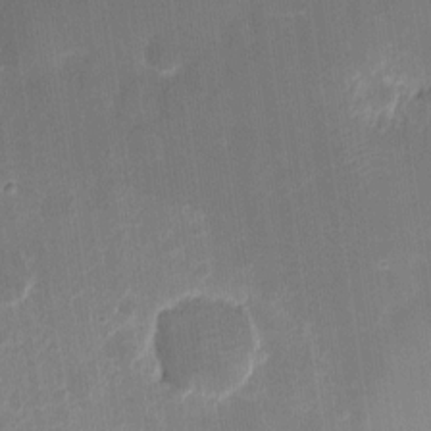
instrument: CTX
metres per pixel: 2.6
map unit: eHh
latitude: 4.1956
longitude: -69.6505
